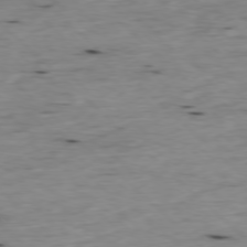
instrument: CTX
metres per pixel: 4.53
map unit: Ap
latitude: -77.8800
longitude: -89.3293
